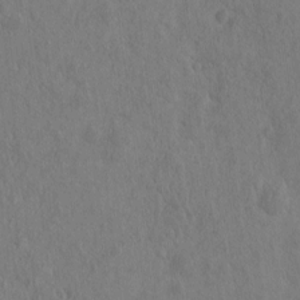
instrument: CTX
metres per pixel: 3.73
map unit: eHh
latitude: -3.2186
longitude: 14.8219
